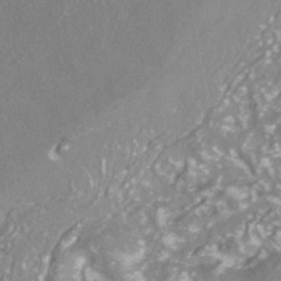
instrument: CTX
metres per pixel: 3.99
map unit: ANa
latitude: -40.5951
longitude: 102.3684
